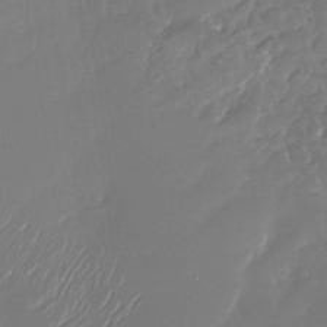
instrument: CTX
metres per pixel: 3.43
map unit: Nhu
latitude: -28.1228
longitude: -66.8191
